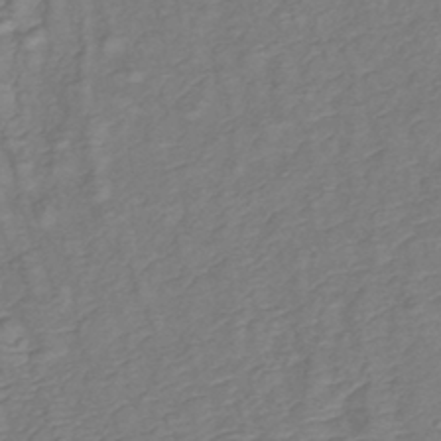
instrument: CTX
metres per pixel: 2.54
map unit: lHb
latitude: -41.8233
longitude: 78.7085
